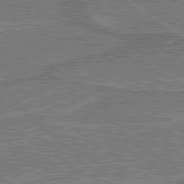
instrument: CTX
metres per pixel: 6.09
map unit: lApd
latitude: 79.8584
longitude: 170.6519
